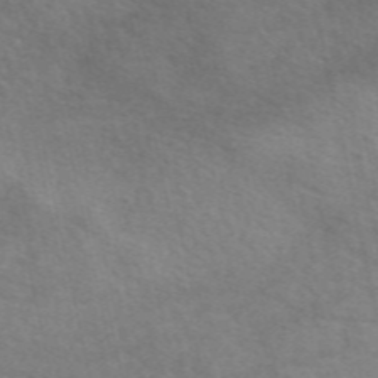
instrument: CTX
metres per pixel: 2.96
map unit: eAb
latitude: 50.3845
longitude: 120.2928
